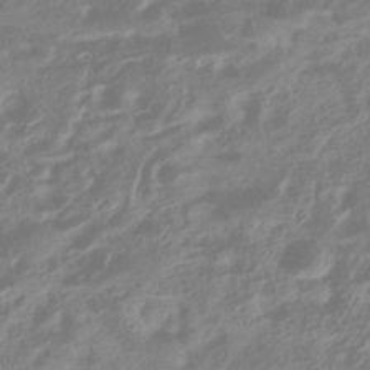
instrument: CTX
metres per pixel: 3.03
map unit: HNhu
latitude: -42.1416
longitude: 92.2550
